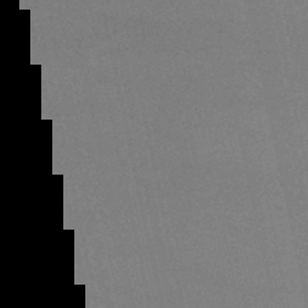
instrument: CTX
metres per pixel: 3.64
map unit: lHb
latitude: -46.8975
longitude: 58.5762
